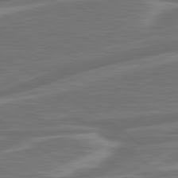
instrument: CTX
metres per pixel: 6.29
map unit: lApd
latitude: 79.9150
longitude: -126.9325
